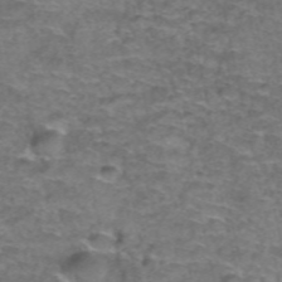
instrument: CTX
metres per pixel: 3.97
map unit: Hto
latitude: 38.2145
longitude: -41.3292
